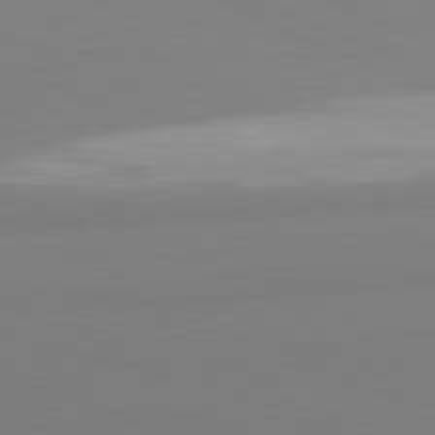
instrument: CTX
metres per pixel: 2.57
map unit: lApd
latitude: 81.5371
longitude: 177.9556
